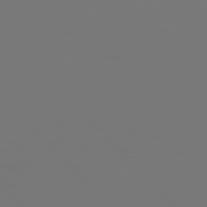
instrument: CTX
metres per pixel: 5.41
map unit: Hpe
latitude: 76.1955
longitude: -133.9528
